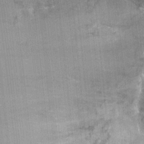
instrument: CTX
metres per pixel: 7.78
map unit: Ht
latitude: -9.7855
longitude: -36.1767
